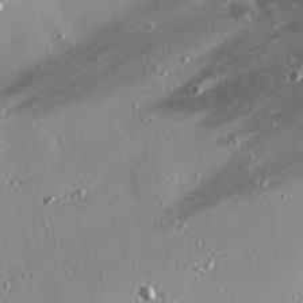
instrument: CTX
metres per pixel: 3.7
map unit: eHh
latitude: 24.1955
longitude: -90.3845
